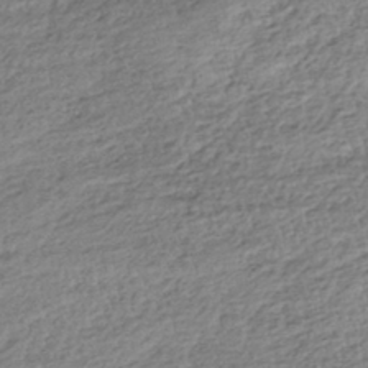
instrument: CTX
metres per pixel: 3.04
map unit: HNhu
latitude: -43.1809
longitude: 105.7855
